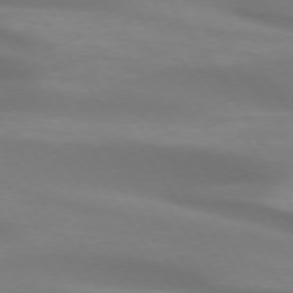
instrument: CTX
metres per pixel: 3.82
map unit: lApd
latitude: 74.0255
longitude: -50.6112
